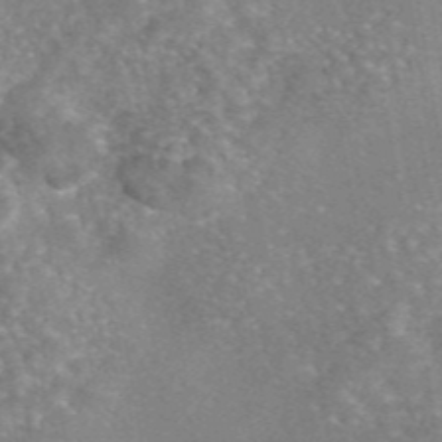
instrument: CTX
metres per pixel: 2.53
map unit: eAb
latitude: 45.9150
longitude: 105.3320
